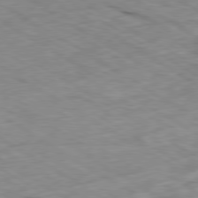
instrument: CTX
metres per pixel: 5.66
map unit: Ap
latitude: -80.3307
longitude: -72.0822
